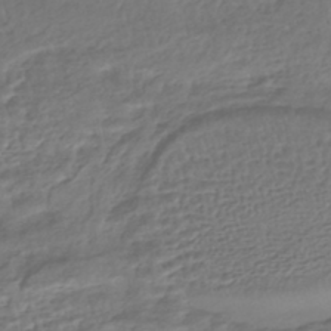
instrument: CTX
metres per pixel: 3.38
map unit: HNhu
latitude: -45.8422
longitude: 103.0864
